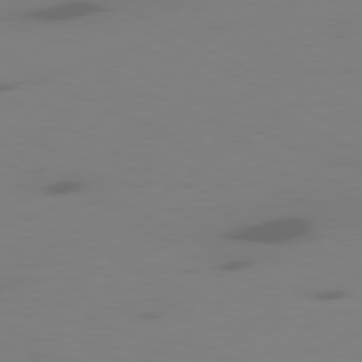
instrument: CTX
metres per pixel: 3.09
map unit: Ap
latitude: -80.5763
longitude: -62.3845
